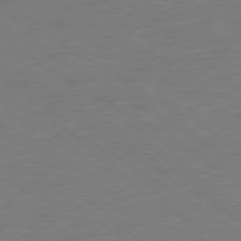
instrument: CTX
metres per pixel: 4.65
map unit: Ap
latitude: -76.9542
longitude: -76.4601
